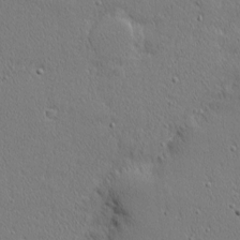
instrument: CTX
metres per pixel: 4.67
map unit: Nhu
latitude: 1.3670
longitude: -77.8394
